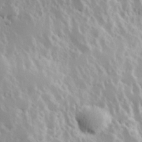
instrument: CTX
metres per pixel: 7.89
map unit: Hve
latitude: 24.3467
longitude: 145.8611
